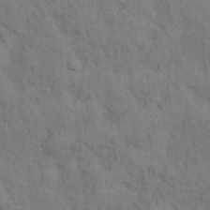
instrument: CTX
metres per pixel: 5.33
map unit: Hto
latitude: 14.6113
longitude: -30.3090
